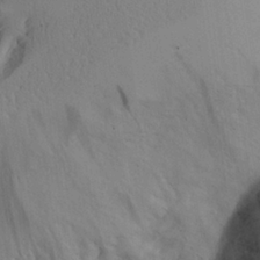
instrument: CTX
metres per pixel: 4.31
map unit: Aa
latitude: 25.8961
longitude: -132.4412
